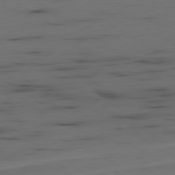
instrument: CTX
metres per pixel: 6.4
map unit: Ap
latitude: -79.7666
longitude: -61.9906
